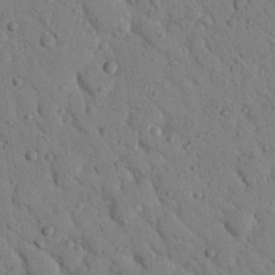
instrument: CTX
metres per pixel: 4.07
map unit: Nhu
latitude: 22.8758
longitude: -76.0822
